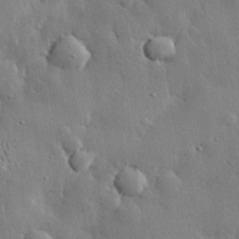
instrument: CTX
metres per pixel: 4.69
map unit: eHh
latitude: 29.5371
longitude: -80.0633
